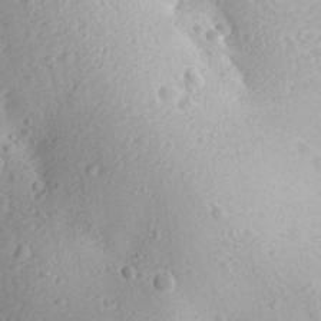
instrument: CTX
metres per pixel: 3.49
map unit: Aa
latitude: 28.4601
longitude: -135.5938
